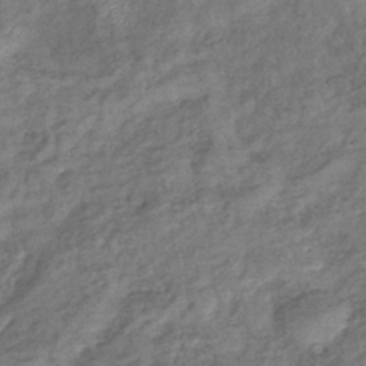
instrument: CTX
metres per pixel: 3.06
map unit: eHb
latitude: -39.8800
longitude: 78.3306
